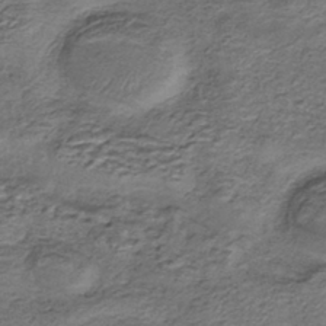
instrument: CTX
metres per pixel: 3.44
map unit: eHh
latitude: -42.8219
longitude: 117.1242
